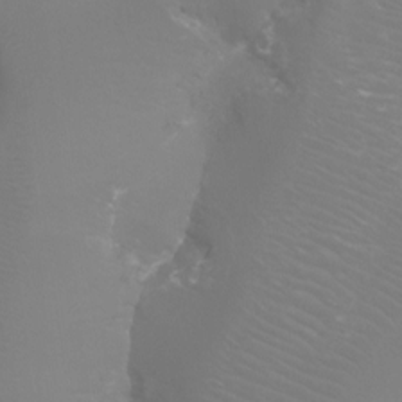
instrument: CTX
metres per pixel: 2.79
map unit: Ht
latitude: -3.6910
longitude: -26.2334
